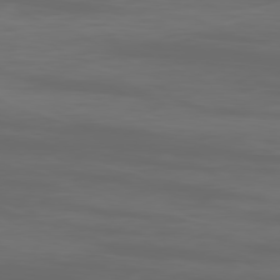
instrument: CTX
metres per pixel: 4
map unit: Ap
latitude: -80.2362
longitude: -93.5182
